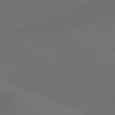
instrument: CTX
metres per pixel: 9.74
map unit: lApd
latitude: 80.5357
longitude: -85.0459
